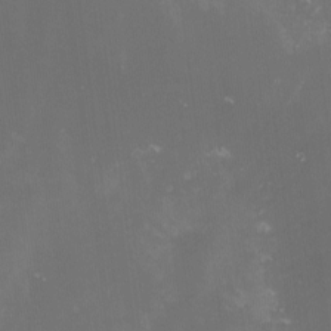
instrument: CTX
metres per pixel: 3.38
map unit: lHvf
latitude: -13.5021
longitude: -100.6302
